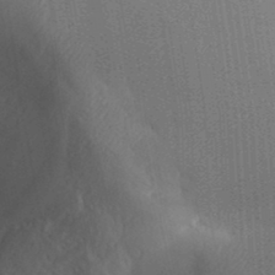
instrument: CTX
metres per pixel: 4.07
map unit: Aa
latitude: 32.4790
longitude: -143.3104
